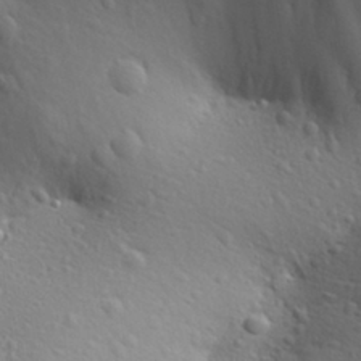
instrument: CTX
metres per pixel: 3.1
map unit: Aa
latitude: 29.3670
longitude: -139.8961
